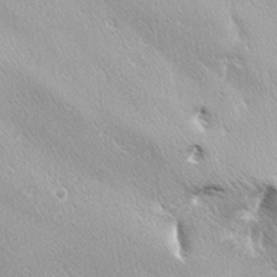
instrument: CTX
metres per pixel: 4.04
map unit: lAa
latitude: -4.1605
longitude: -125.7450
